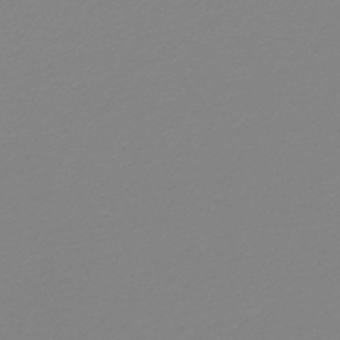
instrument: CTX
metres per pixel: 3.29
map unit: lHb
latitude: -48.2173
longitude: 65.7100
